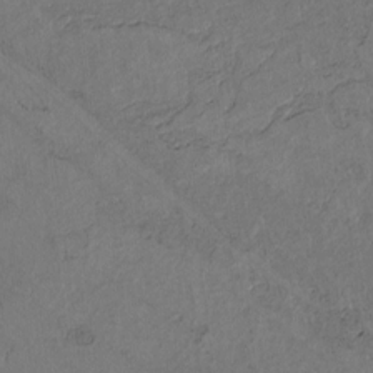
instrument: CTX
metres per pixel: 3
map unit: Htu
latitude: 2.4979
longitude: 148.5196
